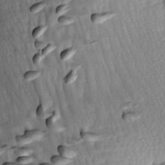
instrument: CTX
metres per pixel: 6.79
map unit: lAa
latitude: -7.4832
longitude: -126.1389
